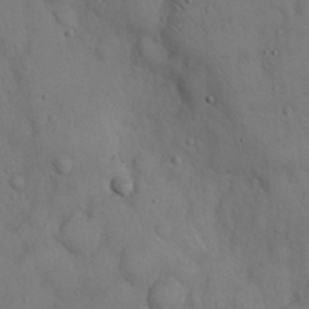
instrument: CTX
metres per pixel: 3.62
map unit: Hto
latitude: 14.6680
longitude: -59.8583
